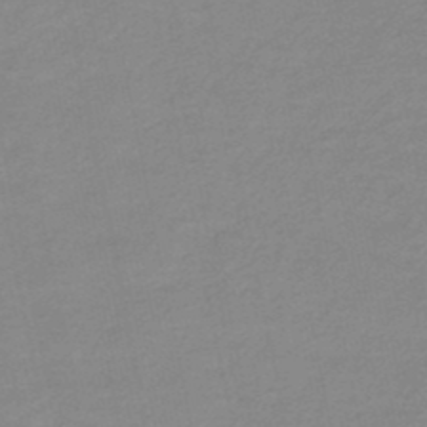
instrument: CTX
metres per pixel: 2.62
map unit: HNb
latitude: -48.2173
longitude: 56.9730
